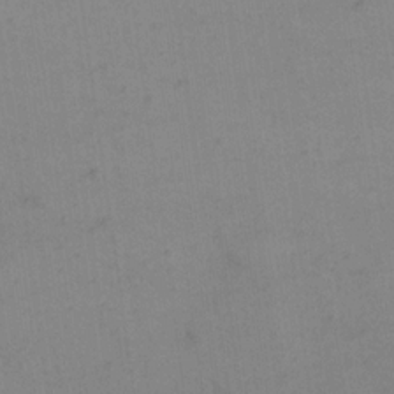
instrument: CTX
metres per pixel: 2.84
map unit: eHh
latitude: 16.6302
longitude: -67.6316
